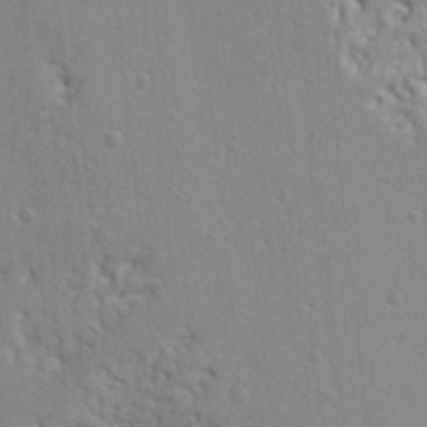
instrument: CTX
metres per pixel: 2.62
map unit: Ht
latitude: 8.4790
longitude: -76.8191
